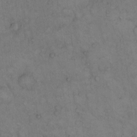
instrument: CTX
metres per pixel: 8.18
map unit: Hto
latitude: 12.3278
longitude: -57.4804
